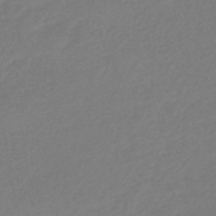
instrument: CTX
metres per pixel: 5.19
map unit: eHb
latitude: -46.4629
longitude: 84.5006
